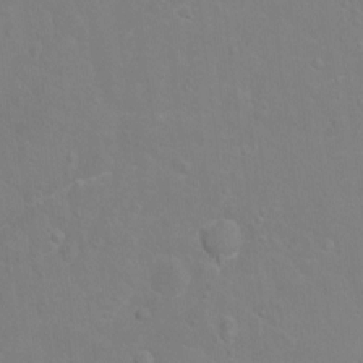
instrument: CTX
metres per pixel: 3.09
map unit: Hto
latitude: -5.4265
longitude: -35.3670
